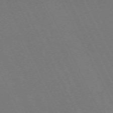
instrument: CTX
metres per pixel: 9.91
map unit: Hpe
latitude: -71.3699
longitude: 8.3306
